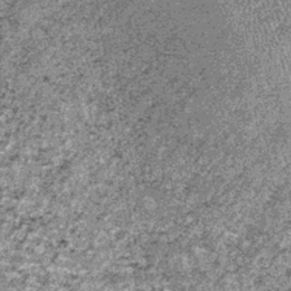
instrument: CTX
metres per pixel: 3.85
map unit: lHb
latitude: -39.1809
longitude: 66.8786
